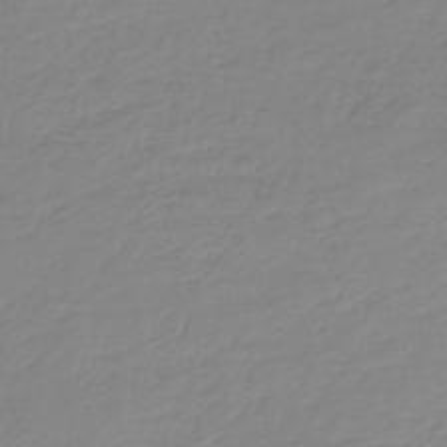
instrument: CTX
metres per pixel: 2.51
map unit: lHb
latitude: -44.5385
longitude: 70.1984
